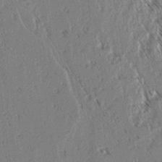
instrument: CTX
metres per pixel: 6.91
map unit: lAvf
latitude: 3.2348
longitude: -105.7261
